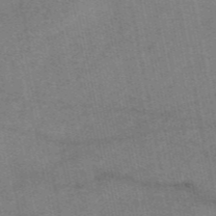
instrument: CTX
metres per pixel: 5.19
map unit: eAb
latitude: 47.9150
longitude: 103.4643
